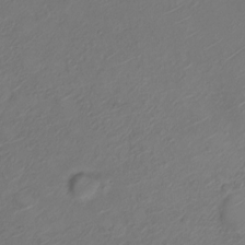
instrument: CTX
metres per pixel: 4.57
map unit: Nve
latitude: -19.4454
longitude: 106.9353
